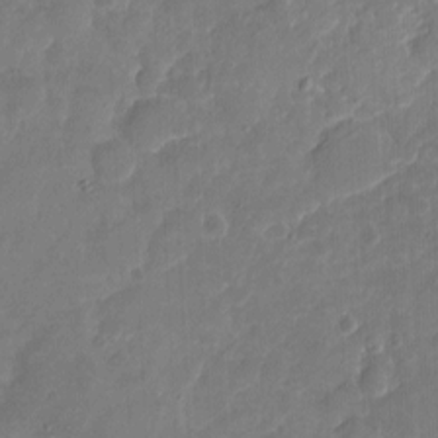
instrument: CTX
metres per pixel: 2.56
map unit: Nhu
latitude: -16.5952
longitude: -57.9339
